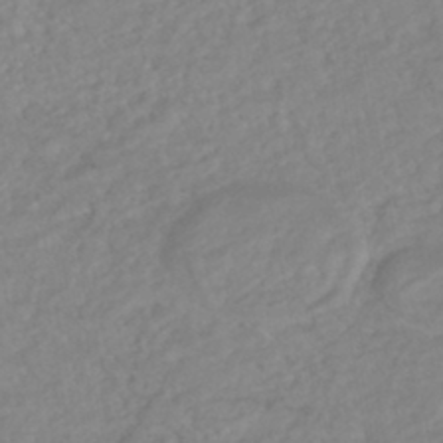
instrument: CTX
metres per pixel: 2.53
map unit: HNhu
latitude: -44.1984
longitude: 103.0109
